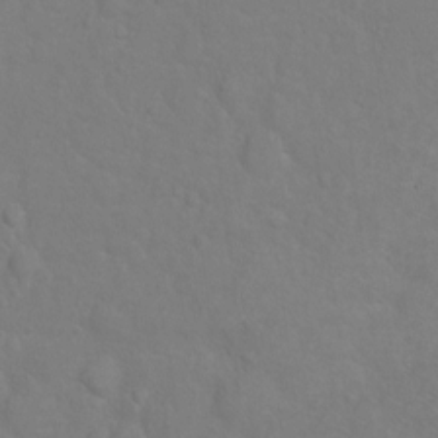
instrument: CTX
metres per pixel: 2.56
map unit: Hto
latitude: -5.8800
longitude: -35.4426
